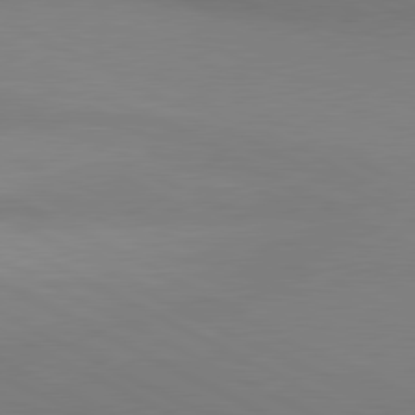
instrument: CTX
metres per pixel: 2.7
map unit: lApd
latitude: 80.7813
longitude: 145.3321
